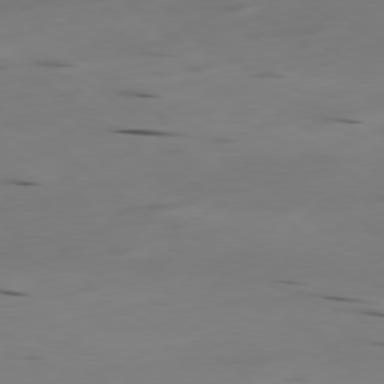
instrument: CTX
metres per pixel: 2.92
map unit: Ap
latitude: -79.3698
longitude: -63.1026
